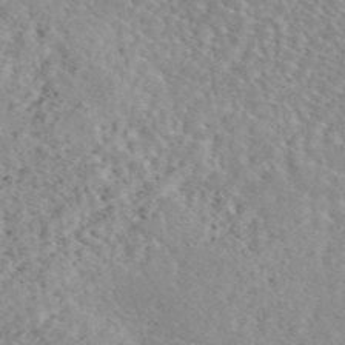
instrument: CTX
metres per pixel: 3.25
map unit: eAb
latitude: 45.4237
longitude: 112.4629
